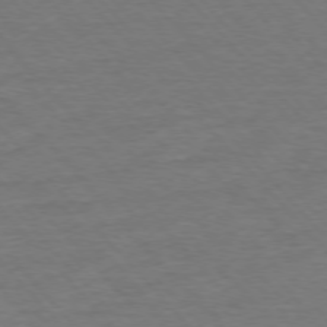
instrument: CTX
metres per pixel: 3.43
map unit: Ap
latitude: -76.5196
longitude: -95.3482
